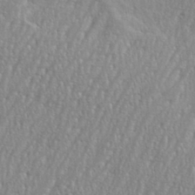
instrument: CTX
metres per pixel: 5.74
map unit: eHh
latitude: 35.4237
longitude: -132.5924
